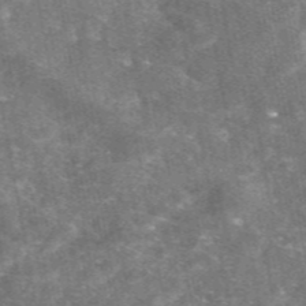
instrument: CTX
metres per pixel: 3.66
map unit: eAb
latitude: 47.4994
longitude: 120.8786
